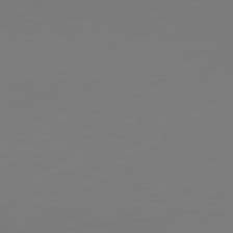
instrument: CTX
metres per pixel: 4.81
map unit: Hpe
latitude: 78.7624
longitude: -128.1200
